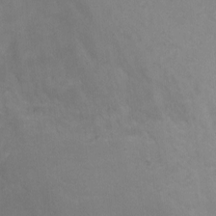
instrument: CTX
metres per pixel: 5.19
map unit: Ht
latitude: -5.4643
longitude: -19.2726
